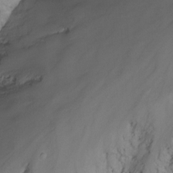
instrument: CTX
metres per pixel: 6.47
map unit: Nhu
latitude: -14.4440
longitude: -54.7435
